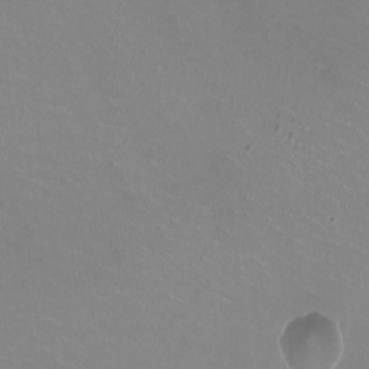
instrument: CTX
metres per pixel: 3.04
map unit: HNhu
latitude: -1.1998
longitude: -2.9136
